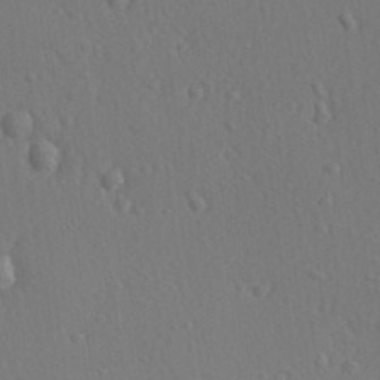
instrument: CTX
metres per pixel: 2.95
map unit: lAvf
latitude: -9.3132
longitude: -120.9514
